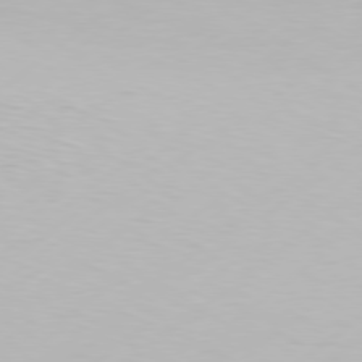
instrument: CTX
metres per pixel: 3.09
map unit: Hpe
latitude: 77.5749
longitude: -130.1578
